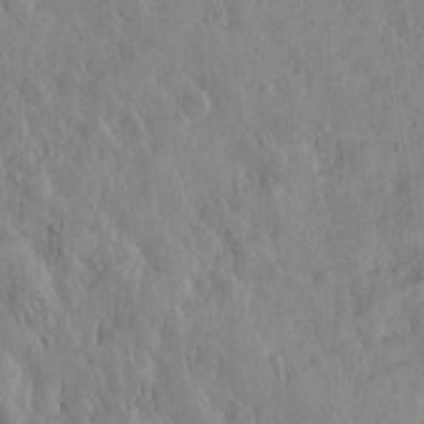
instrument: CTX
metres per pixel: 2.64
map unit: Htu
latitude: -4.9919
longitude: 173.6722
